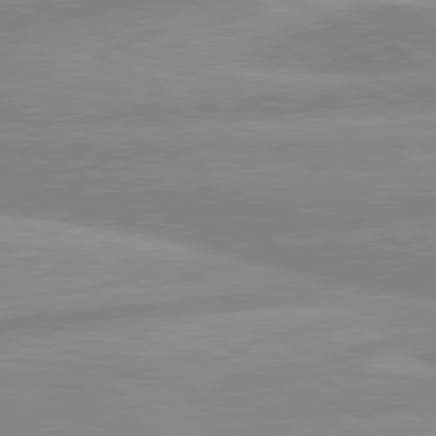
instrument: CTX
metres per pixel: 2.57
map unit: lApd
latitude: 80.4223
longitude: -169.0648
